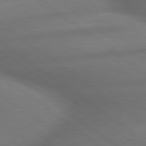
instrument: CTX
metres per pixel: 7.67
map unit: lApd
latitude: 79.6694
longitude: -167.7260
